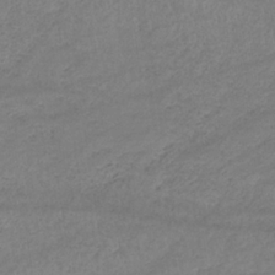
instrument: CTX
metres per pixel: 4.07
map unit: eHb
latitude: -32.9920
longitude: 68.3117
